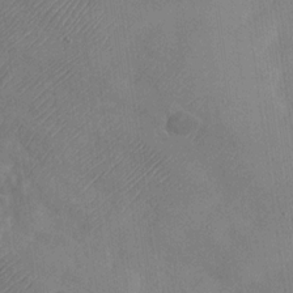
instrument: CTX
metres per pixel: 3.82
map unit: Nhu
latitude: -28.4629
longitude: -58.1578
